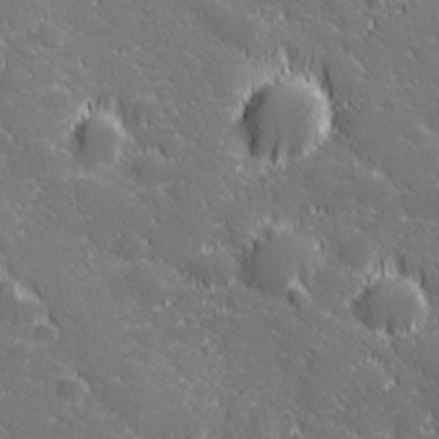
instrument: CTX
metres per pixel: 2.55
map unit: lHvf
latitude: 27.0459
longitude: 142.5006
